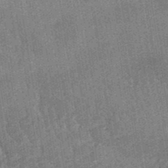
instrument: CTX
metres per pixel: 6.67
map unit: eHb
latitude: -48.4818
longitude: 85.5399
